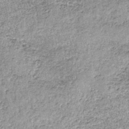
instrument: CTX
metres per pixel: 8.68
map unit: lHb
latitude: -36.1227
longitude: 65.0109
